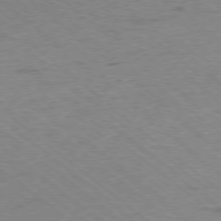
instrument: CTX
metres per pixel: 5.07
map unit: Ap
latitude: -78.5573
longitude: -50.2522
